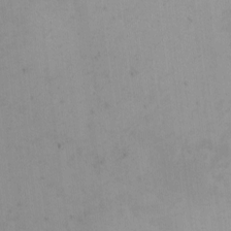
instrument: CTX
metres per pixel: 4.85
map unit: eHh
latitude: -2.0849
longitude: -79.5560
